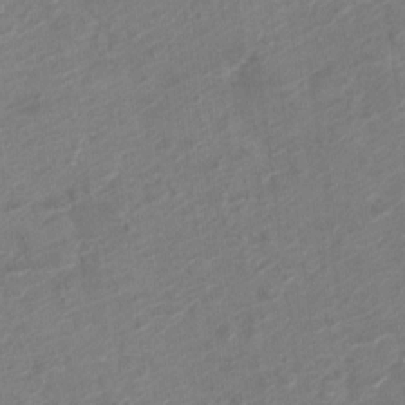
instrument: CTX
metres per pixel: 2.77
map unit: Nve
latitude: -18.9164
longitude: 107.0865
